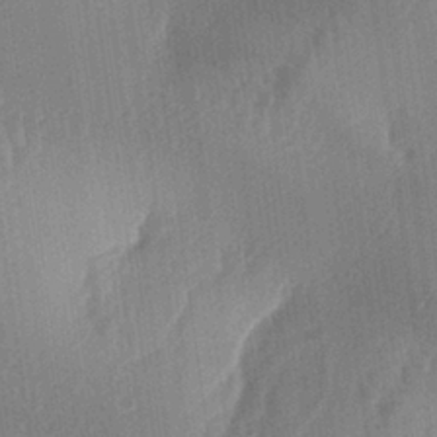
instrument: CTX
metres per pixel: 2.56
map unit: lAa
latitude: -5.7477
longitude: -129.0836
